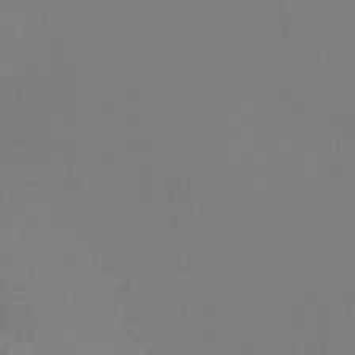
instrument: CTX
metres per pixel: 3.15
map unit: HNhu
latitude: 6.4601
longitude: 5.0486
